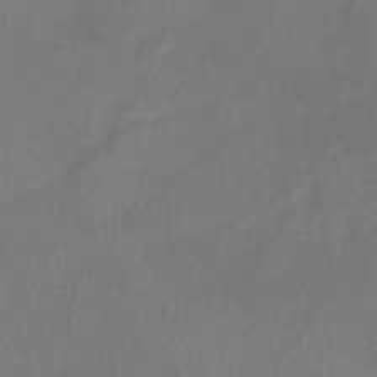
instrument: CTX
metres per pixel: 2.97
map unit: eHb
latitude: -38.8975
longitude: 76.6330
